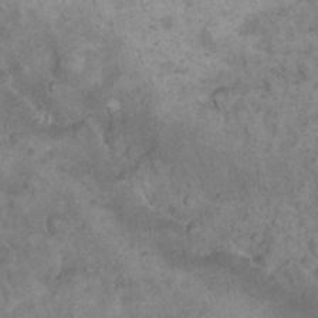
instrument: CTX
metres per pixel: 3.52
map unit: eHh
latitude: 18.1577
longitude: -62.4223
